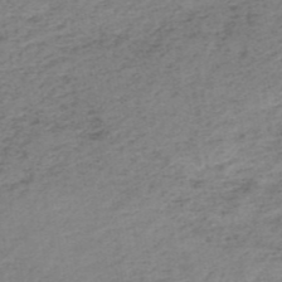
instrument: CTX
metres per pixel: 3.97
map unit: HNb
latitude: -51.5210
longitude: -52.9136
